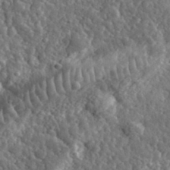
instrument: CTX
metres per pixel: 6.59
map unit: eHh
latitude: 35.0269
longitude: -80.0633
